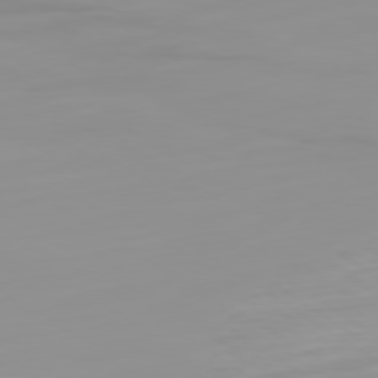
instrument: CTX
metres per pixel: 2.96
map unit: Ap
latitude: -79.3698
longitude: -94.5168
